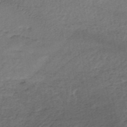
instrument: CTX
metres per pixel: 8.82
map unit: lHb
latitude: -36.9919
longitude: 60.6141
